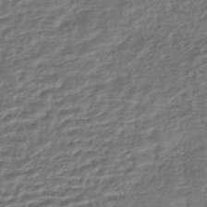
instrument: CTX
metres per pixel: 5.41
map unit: HNhu
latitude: -45.1620
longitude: 101.3509
